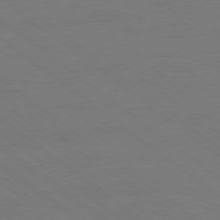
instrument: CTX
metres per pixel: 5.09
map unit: Ap
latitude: -78.7652
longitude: -55.9339
